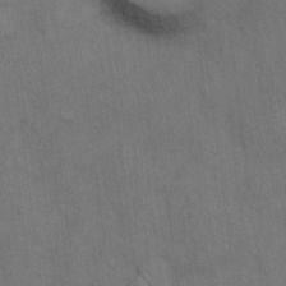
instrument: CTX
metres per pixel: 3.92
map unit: Hto
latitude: 15.1593
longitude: -61.4426
